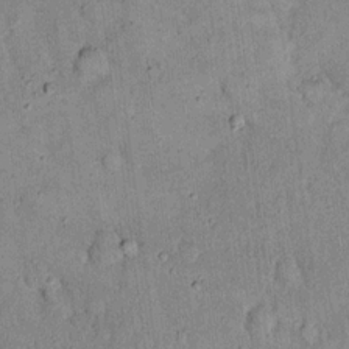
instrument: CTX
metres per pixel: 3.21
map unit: eHh
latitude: 18.9702
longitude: -61.4993
